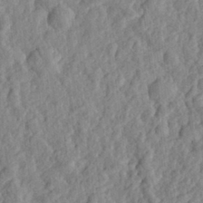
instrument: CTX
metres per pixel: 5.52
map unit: eHh
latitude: 28.1578
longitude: -76.5923
